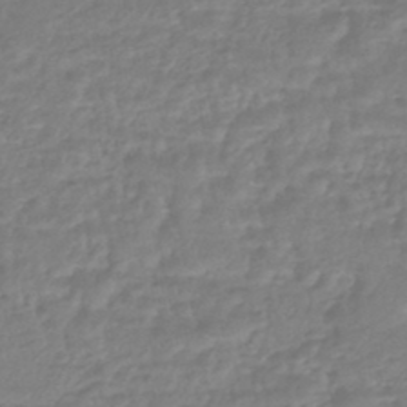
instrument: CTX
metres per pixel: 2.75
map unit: HNhu
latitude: -45.5777
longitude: 98.2739
